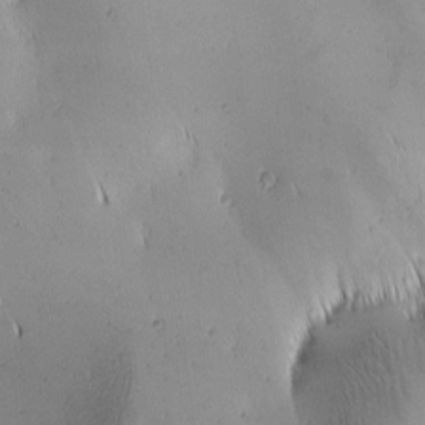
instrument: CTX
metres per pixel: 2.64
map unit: lAa
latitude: -4.7652
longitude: -121.1215
